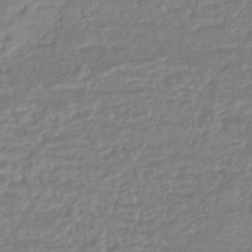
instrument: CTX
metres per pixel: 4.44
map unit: HNhu
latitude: -45.7478
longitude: 99.1242
